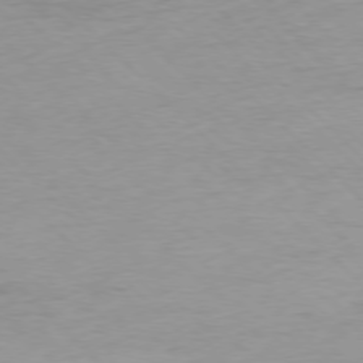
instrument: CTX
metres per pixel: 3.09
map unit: Ap
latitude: -77.4643
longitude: -82.4412
